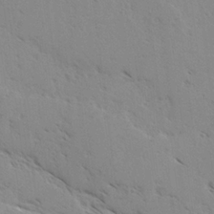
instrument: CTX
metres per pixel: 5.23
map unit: lAvf
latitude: -3.8422
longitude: -112.9891
